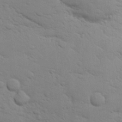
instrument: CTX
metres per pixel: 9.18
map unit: lHvf
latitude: 14.1956
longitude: 179.1242
